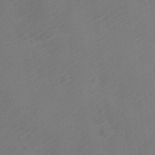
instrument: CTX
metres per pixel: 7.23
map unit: Nve
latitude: -20.8786
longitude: 106.5763
